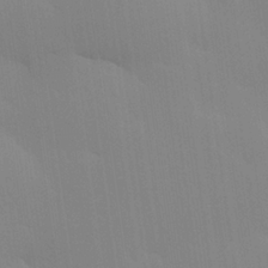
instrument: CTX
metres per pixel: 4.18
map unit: Hve
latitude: 25.1214
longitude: -91.2915
